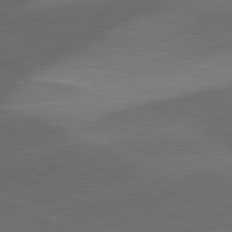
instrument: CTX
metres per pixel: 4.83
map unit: lApd
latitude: 81.6505
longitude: 126.8974
